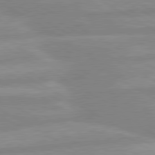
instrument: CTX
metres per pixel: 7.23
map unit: lApd
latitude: 80.3278
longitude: -168.3090
